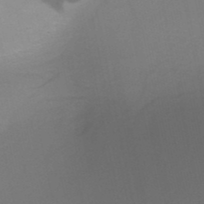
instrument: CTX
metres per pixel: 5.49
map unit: HNb
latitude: -50.7652
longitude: -46.7058
